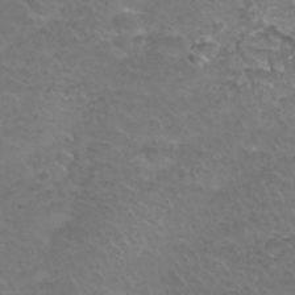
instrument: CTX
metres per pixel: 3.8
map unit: Nhu
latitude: 28.2522
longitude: -49.7639
